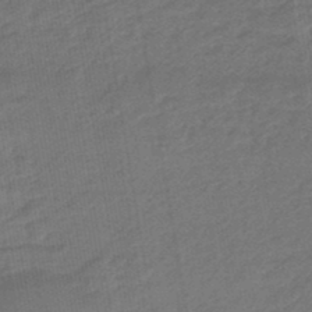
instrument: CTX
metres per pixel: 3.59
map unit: eHb
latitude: -46.9164
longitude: 88.1794
